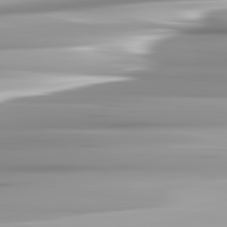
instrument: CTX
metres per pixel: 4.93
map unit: lApd
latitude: 82.6679
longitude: -138.5546
